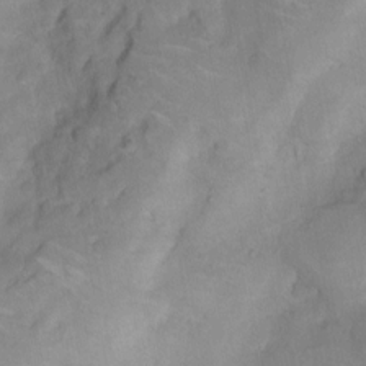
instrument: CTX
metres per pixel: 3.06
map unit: Nhu
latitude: 4.8380
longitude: -24.3278
